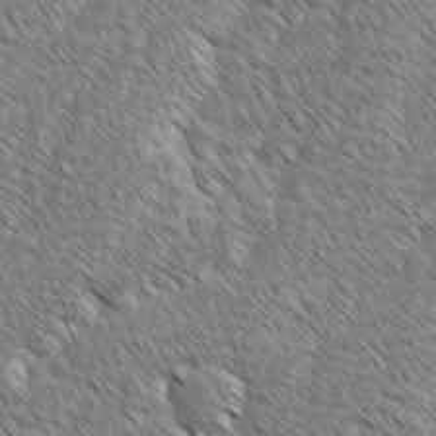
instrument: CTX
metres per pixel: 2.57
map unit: lAvf
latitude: -2.1227
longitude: -114.6490
